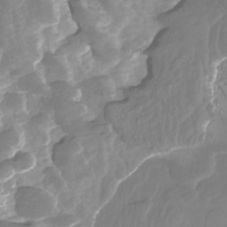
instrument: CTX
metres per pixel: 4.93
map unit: Nhu
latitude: -8.5952
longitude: -79.3104
